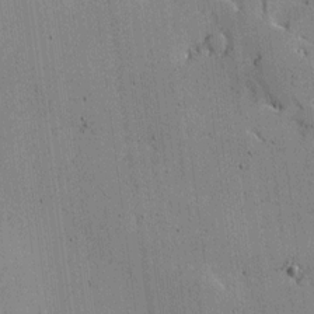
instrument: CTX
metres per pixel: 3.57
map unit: Ave
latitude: 12.2334
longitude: -101.0270
